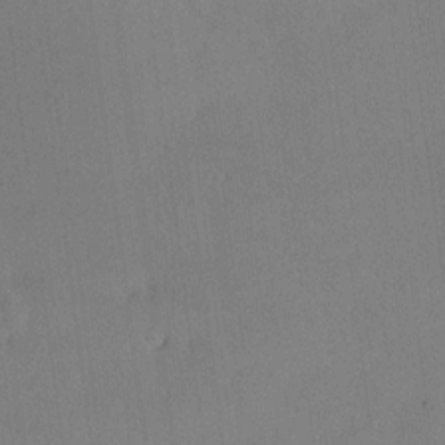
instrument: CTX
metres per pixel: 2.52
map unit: HNhu
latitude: 7.9717
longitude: 16.1039
